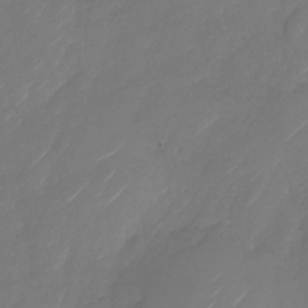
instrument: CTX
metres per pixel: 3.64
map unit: Nhu
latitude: -28.4629
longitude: -72.3846
